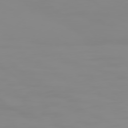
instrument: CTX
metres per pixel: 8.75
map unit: Hpe
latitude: 74.6491
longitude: -128.3467
